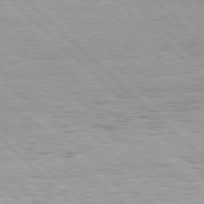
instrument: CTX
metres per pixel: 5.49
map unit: Hpe
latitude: 77.0836
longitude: -127.9717
